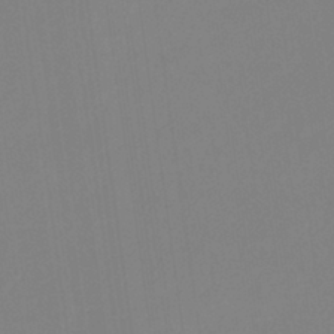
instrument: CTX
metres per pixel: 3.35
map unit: eHb
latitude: -37.5021
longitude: 75.3132
